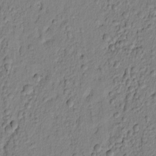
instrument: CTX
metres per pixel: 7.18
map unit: lAvf
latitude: 6.7435
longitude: 166.3117
